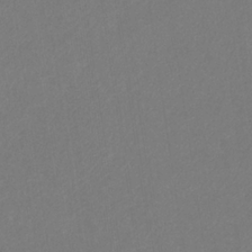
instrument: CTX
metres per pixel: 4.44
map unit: eHb
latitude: -31.2943
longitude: 68.2361
